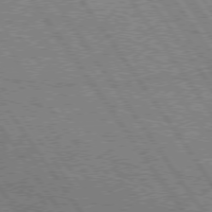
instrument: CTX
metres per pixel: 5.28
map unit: Hpe
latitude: 75.4426
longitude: -155.6694
